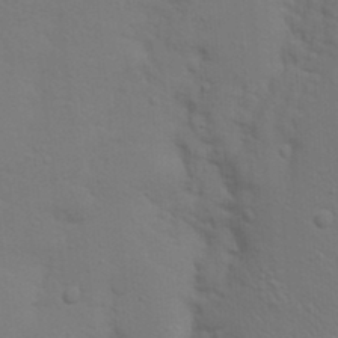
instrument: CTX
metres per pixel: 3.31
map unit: Nhu
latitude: 23.1214
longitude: -73.1781
